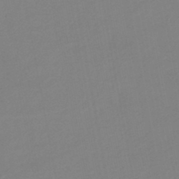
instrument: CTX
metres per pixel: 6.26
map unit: eHb
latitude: -45.4265
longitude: 88.1794
